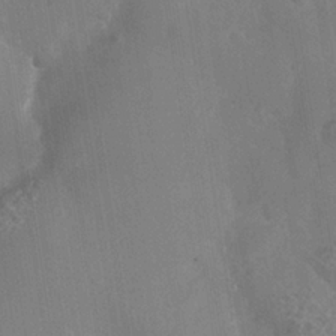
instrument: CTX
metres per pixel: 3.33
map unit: Nhe
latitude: -36.3873
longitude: -130.3279
